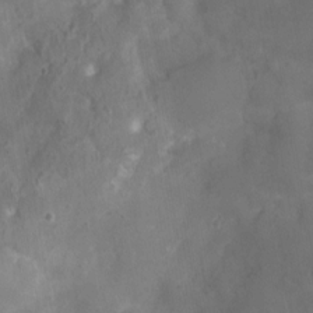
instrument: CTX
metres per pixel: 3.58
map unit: Nhu
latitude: 3.4048
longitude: -15.3860
